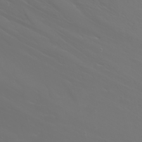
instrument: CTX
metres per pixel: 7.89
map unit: Nhu
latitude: -6.4818
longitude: -88.6113
